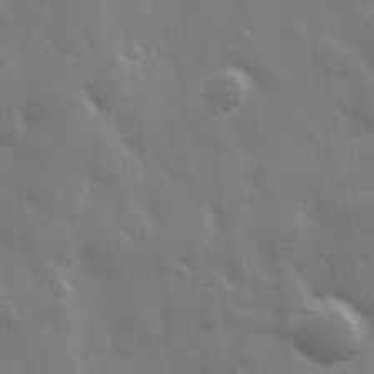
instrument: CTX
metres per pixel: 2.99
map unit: Hve
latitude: 28.2900
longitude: 148.0661
